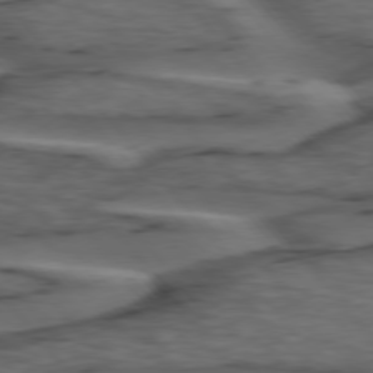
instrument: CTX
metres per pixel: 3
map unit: lApd
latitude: 75.8961
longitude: -71.2159
